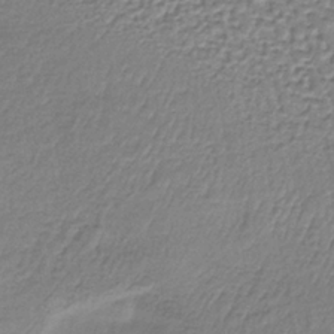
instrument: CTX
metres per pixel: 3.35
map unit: lHb
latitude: -36.3684
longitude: 61.0486
